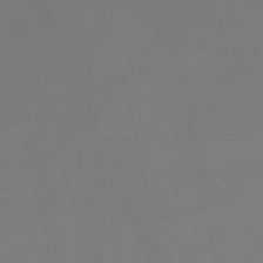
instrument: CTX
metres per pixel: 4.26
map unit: HNb
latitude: -51.1620
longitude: -46.5357
